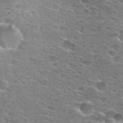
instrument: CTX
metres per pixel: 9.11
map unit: Hto
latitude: 28.0255
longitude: -46.8002
